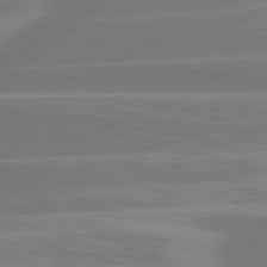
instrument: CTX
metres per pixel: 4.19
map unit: lApd
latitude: 81.2159
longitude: -130.1956
